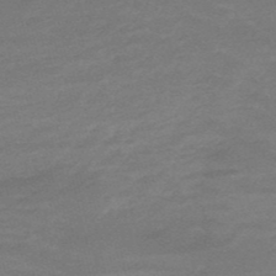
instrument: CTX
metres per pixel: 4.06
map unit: lHb
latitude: -48.6708
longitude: 83.1998
